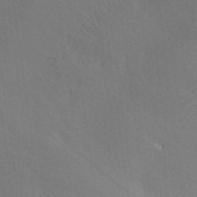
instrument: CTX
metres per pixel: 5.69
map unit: ANa
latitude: 39.5749
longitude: 20.2550
